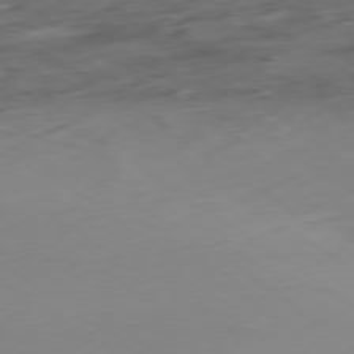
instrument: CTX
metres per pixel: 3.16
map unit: Ap
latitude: -79.5588
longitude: -58.1011
